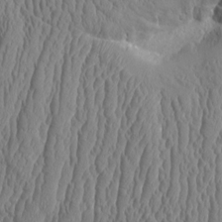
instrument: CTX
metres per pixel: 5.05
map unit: Aa
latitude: 9.6505
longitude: -129.3859
